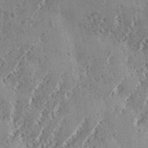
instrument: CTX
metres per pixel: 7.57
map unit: eHh
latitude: 34.5545
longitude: -134.0255
